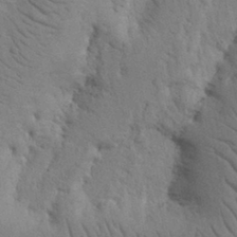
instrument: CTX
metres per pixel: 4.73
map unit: Nhu
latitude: 15.9906
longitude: -75.6316
